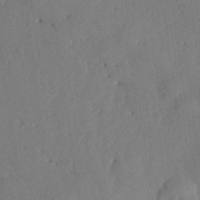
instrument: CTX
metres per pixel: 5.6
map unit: Nhu
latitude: 27.8206
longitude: -72.3846
